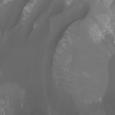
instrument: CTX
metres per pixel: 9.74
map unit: Htu
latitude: -7.5777
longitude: -48.8191
